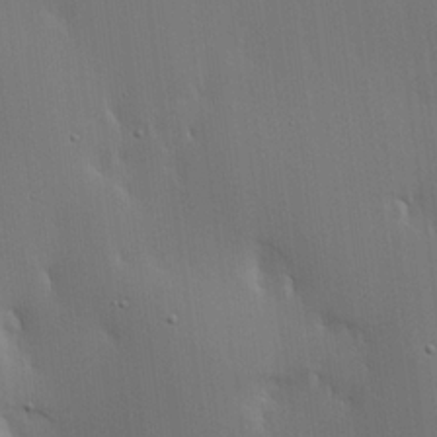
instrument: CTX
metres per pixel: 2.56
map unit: lHvf
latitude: 18.5168
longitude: -117.6316
